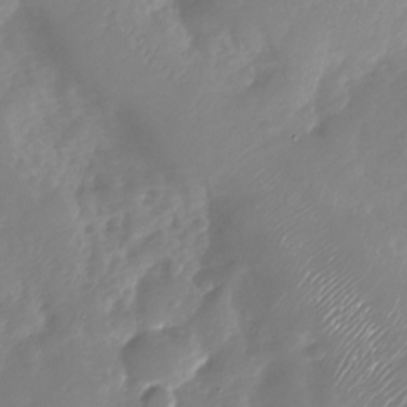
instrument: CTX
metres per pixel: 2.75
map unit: Nhu
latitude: -28.6896
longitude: -75.9150
